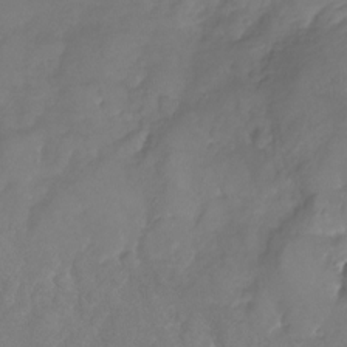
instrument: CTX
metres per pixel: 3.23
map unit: Nhu
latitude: -23.8612
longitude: -57.1214
